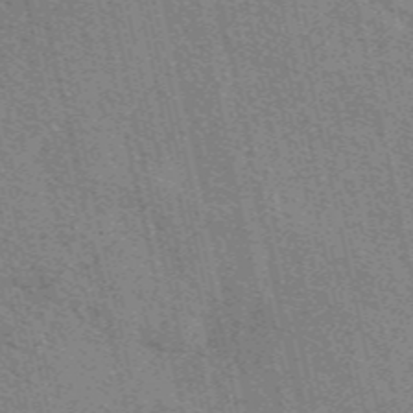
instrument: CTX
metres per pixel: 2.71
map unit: eAb
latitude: 48.6868
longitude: 105.8422
